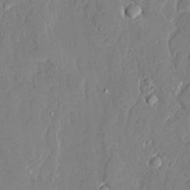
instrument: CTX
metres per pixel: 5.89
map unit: Ave
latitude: 22.4979
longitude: -128.6301
